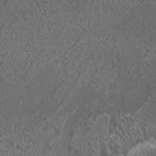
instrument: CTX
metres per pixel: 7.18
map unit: HNhu
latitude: 0.3278
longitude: 1.0298
